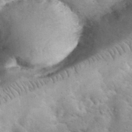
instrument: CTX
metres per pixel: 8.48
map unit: eHh
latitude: 35.9717
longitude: -65.2537
